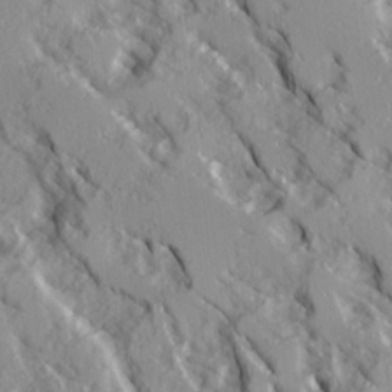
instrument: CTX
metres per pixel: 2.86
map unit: Ave
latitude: 14.5168
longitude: -130.9514
